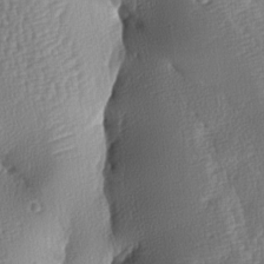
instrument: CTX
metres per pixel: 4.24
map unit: lAa
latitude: -7.8989
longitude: -128.8569
